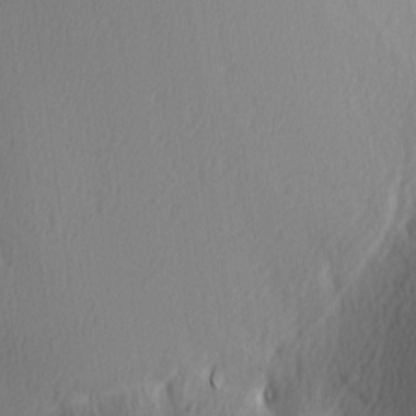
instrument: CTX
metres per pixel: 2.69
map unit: lAa
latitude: -5.2754
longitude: -123.3482
